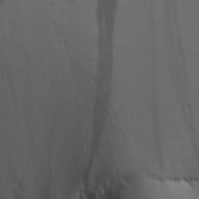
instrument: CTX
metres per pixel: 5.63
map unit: Aa
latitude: 25.1781
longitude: -133.3293
